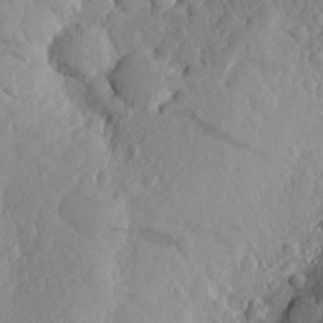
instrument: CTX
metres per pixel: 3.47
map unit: Aa
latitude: 25.8205
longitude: -146.5924
